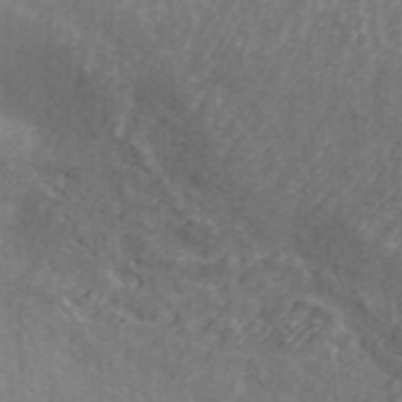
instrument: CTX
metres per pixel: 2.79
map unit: ANa
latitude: 43.4804
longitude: 26.2739
